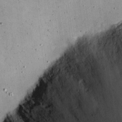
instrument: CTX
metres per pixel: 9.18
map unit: eHh
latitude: 17.8394
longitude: -73.2348
